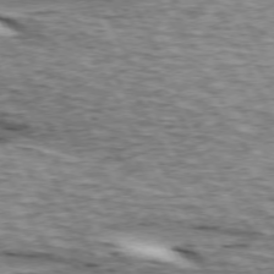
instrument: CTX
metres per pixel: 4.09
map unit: lApd
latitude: 73.1593
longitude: -55.2159
